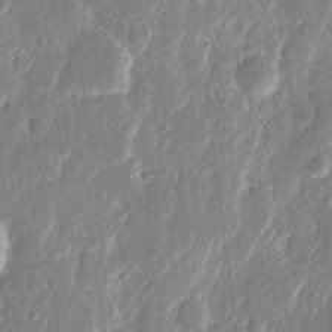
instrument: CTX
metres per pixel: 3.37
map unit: eHh
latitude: 12.0255
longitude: -70.9891
